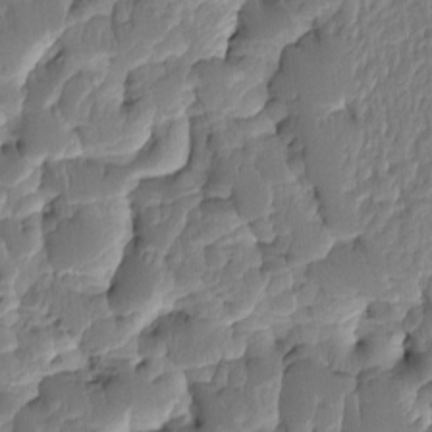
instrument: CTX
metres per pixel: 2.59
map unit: eHh
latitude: -1.8612
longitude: 14.5763
